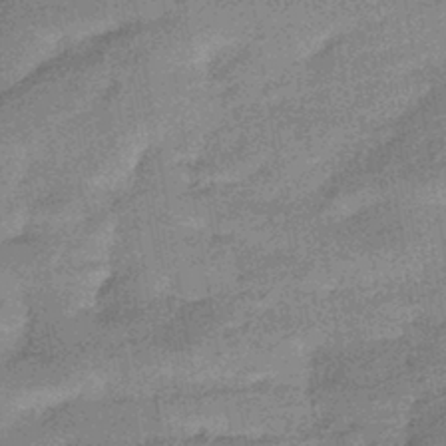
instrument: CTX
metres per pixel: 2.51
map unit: HNhu
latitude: -42.8596
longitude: 90.8408
